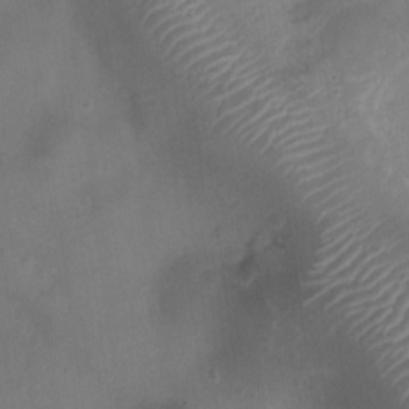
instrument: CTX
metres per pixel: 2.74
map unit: Ht
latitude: -3.7666
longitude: -19.5938
